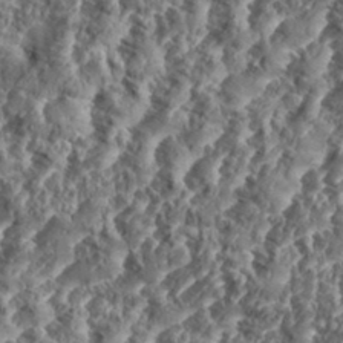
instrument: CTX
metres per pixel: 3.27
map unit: eHh
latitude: 35.2537
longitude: -137.0648
